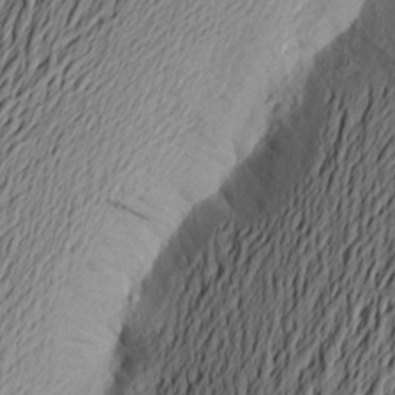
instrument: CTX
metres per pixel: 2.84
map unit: Aa
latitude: 23.8205
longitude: -149.0647
